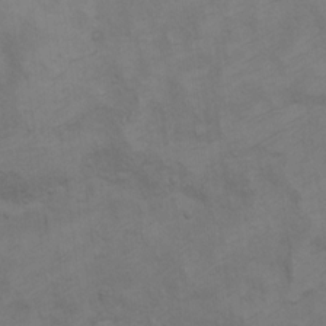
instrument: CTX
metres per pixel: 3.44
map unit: Ht
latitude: 11.8961
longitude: -33.1214
